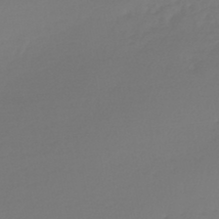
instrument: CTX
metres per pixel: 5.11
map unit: lHb
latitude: -45.7289
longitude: 62.6329
